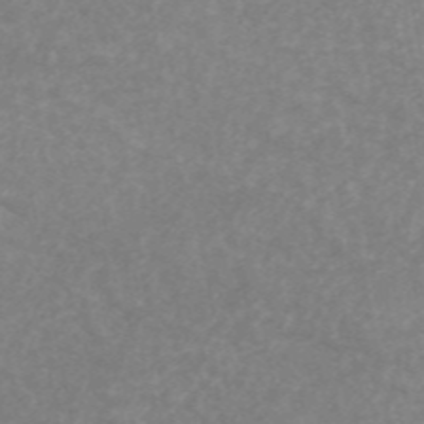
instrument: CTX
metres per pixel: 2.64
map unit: ANa
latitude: 46.2901
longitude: 25.8044
